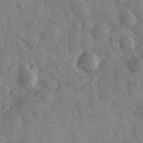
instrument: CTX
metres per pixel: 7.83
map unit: eHh
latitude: 32.6490
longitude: -69.0648
